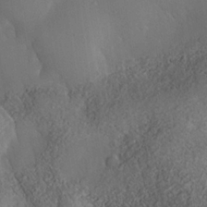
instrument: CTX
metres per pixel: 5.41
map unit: Nhe
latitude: -35.8044
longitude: -130.5735
